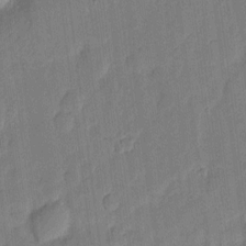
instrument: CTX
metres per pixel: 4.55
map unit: eHh
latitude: 6.3089
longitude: -70.9891
